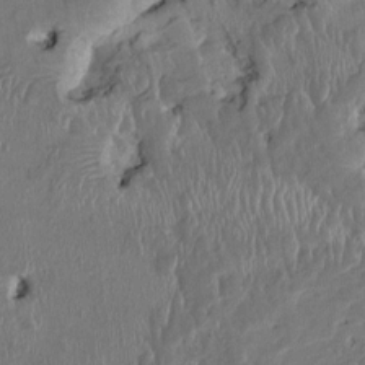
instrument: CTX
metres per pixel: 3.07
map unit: HNhu
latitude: 3.2726
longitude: -5.8772
